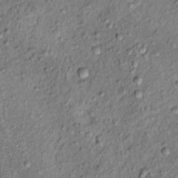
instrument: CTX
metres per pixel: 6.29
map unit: Ht
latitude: 9.9339
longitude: -37.9528
